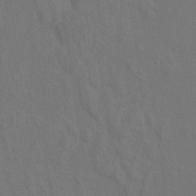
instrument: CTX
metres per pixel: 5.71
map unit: Htu
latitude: -10.5007
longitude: -73.4993
